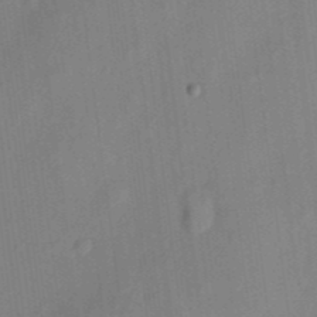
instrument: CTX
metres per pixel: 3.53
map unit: eHh
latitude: 4.4412
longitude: -73.9906
